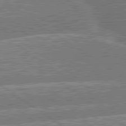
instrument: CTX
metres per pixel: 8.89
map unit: lApd
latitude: 79.9528
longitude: -156.7813
